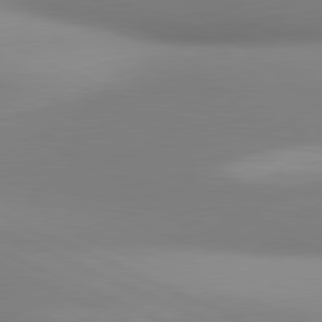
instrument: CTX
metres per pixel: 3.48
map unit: lApd
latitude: 81.1781
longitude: 143.0297
